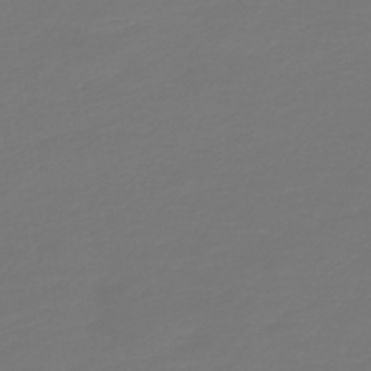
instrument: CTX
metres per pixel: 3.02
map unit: HNb
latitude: -47.1620
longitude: 54.9731
